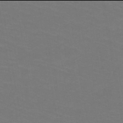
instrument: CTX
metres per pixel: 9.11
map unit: HNb
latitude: -50.0094
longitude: -50.7246
